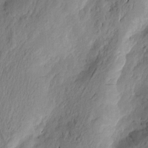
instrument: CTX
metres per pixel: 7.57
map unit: Htu
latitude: -2.1983
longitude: -176.5734
